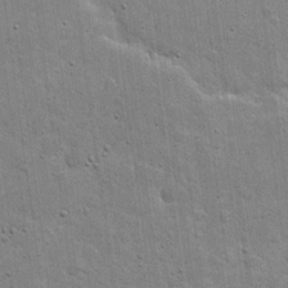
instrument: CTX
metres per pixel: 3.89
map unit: eHh
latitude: 20.2145
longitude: -63.2915
